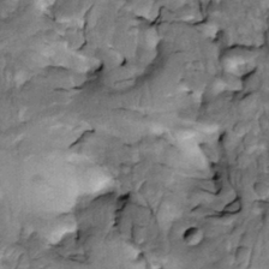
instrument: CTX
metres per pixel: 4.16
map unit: Htu
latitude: -3.5588
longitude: 150.2361
